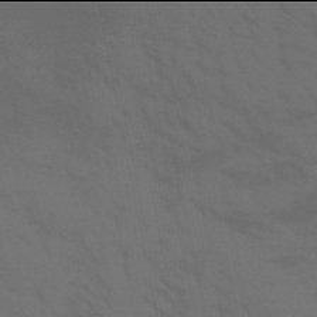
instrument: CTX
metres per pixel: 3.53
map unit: lHb
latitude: -50.0094
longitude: 75.1998
